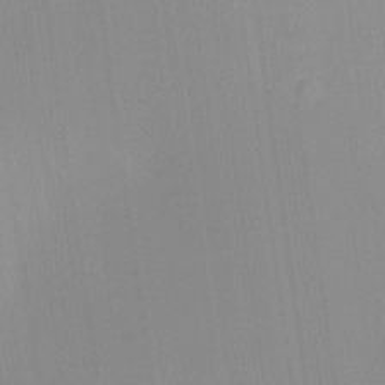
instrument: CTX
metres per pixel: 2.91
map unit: Aa
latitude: 24.8569
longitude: -137.2915
